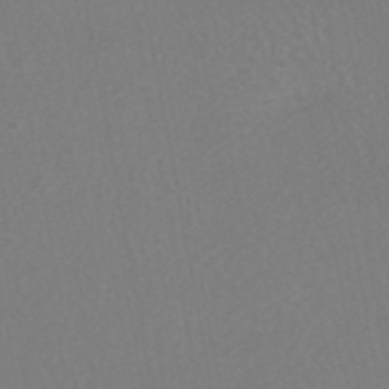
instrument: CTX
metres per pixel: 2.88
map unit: HNhu
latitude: -47.2943
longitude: 97.9178
